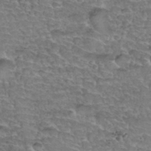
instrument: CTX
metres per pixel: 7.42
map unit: Hto
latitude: 35.4993
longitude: -45.1970
